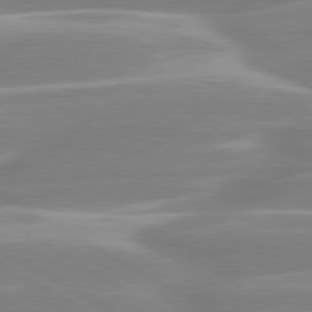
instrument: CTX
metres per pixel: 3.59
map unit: lApd
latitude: 80.4601
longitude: -128.1767
